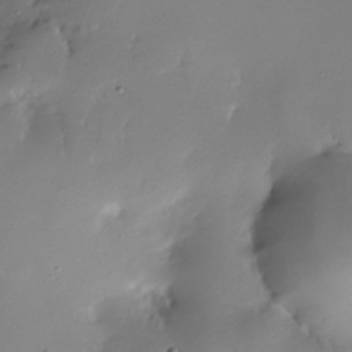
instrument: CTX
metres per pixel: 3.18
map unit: Nhe
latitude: -31.6155
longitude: -117.2915
